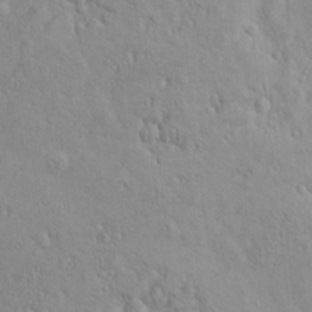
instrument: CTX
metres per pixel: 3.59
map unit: Nve
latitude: -8.3873
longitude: 174.1416
